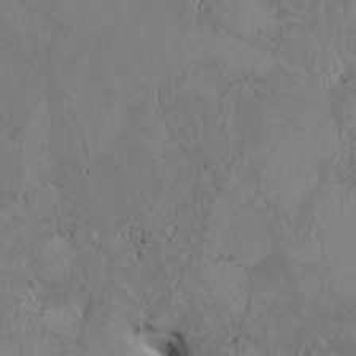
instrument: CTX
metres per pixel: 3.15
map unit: Htu
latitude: 2.9136
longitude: 148.2551
